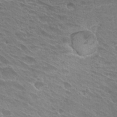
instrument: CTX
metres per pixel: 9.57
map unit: Hto
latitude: 27.5371
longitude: -41.7071
